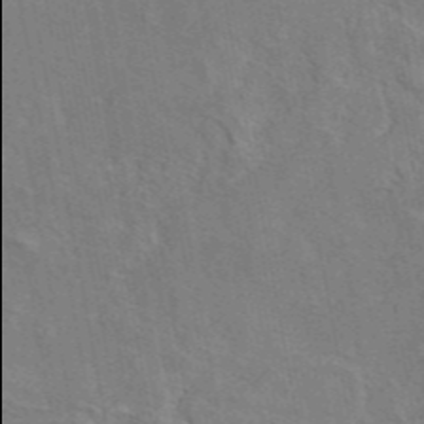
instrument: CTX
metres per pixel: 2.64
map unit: eAb
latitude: 45.0647
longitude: 110.0094
